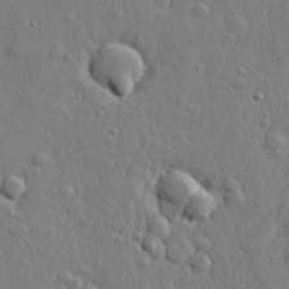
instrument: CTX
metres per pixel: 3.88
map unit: lHvf
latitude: 22.7624
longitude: 144.1228
